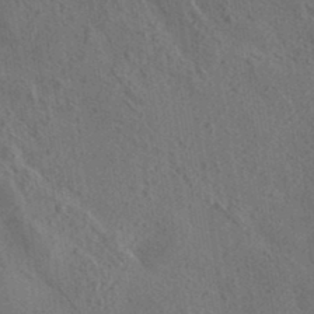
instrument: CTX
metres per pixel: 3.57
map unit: ANa
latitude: 36.4601
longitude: 14.6708
